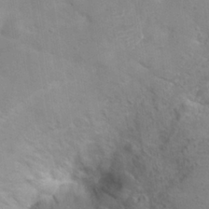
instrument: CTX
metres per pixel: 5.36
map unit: Hto
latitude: 17.7261
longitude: -38.4412
